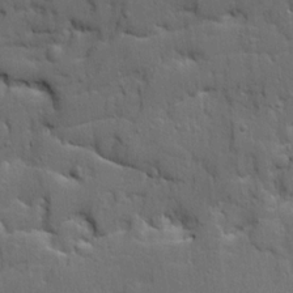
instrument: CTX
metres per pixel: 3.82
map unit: Ave
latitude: 19.8016
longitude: -128.7813
